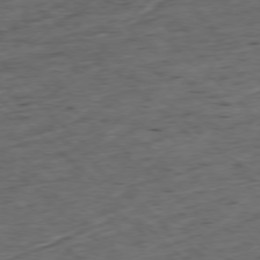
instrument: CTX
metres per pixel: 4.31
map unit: Ap
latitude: -77.5777
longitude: -91.9717
